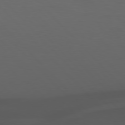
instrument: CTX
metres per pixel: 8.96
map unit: Hpe
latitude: 77.1781
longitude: -167.1025
